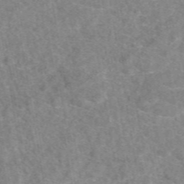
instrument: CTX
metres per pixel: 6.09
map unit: eAb
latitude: 48.3845
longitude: 110.9730
